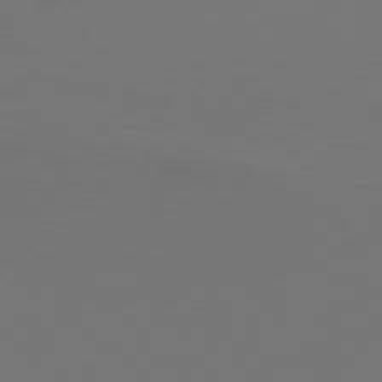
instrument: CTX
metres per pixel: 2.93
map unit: Hpe
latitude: 75.5182
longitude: -130.2145
